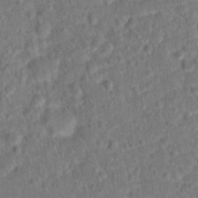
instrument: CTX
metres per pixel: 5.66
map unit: Hto
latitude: 14.1767
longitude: -38.8947
